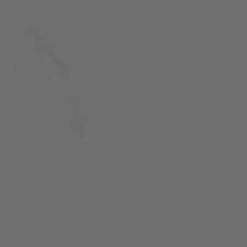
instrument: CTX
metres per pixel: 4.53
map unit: Ht
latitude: -3.8989
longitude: -60.7246
